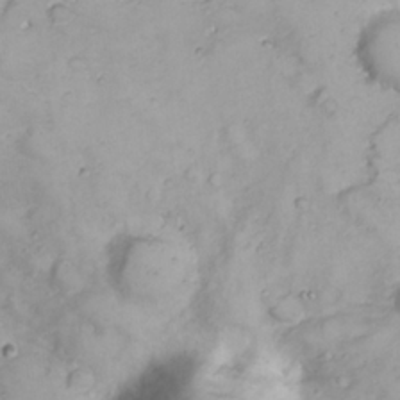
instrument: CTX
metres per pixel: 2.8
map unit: eHh
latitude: 23.1781
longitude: -60.4223
